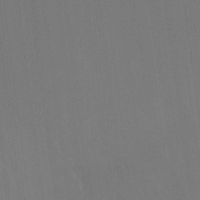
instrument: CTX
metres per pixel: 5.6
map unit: Ht
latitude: -9.0675
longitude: -38.9136
